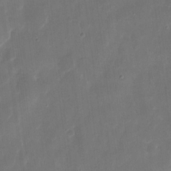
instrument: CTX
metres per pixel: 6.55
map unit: eHh
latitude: 10.1011
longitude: -71.2348
